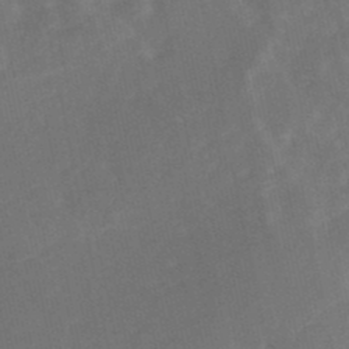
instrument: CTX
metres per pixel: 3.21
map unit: Nhe
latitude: -46.8408
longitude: -170.8380
